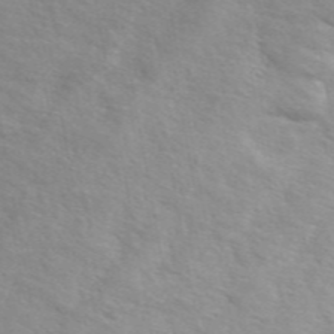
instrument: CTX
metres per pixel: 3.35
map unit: ANa
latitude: 49.4426
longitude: -74.6491
